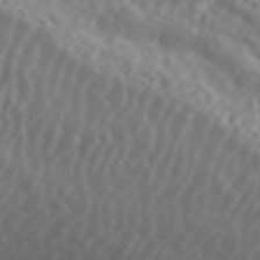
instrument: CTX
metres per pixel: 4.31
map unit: ANa
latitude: 44.5923
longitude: 21.9367
